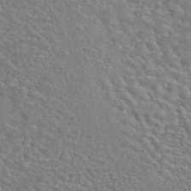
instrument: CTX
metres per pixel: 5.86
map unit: eAb
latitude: 44.8947
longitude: 125.5021
